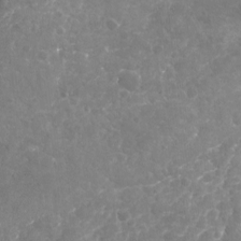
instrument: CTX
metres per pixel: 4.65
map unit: Nhu
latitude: -17.4077
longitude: -57.7449
